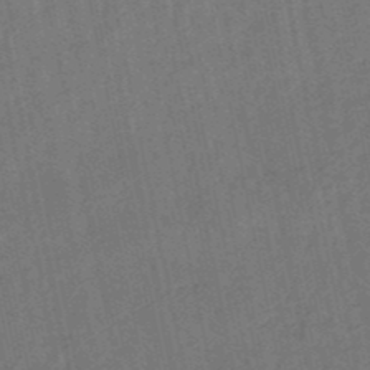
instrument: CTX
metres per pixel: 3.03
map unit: lHb
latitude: -50.4062
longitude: 80.4062
